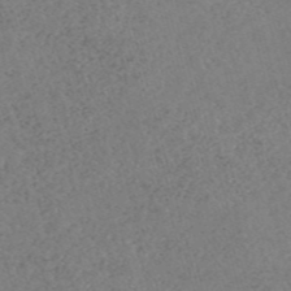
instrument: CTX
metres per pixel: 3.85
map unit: eHh
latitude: -54.6330
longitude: -89.2726
